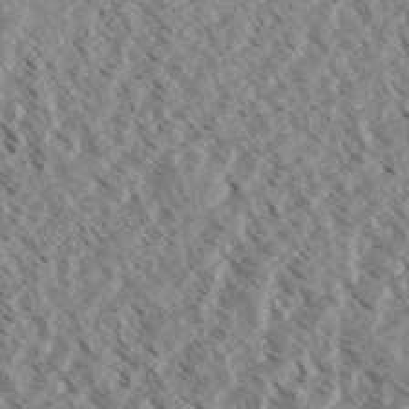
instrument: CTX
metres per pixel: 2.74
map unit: eHh
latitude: 34.2522
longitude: -140.3467
